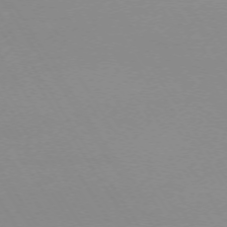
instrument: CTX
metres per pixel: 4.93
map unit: Ap
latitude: -73.3887
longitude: -72.4034
